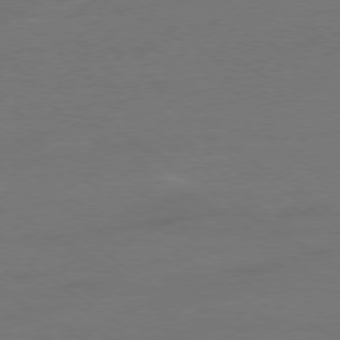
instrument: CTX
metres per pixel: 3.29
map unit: Ap
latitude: -78.1794
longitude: -58.6680
